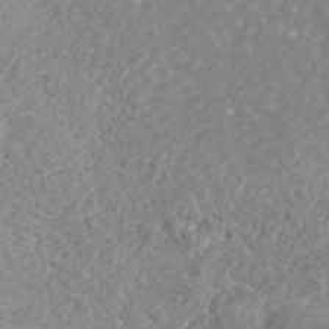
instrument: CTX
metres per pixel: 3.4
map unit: ANa
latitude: 41.7071
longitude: 28.8786
